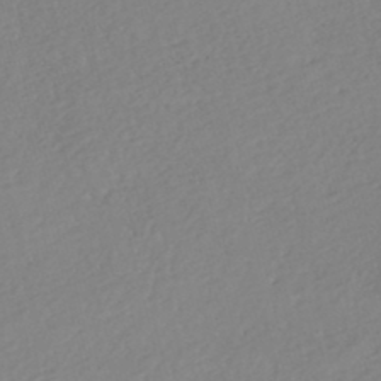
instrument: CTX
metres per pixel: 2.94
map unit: Nhe
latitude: -46.6896
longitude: -172.2333
